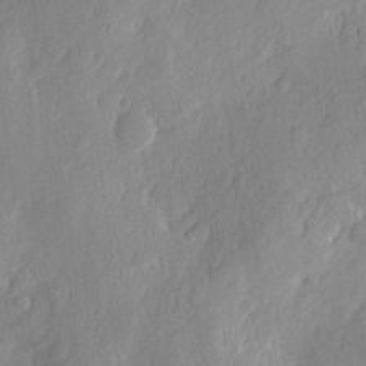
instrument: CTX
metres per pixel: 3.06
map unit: eHh
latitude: 7.3104
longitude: -75.1970
